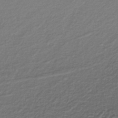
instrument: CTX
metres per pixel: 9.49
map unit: lHb
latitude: -35.7667
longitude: 61.7289
